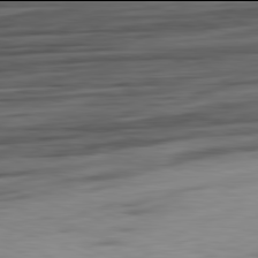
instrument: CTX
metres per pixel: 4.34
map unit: Ap
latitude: -82.0094
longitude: -78.3090
